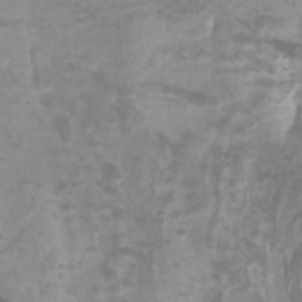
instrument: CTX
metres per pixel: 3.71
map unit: Nhu
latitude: -10.2739
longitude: -75.2915
